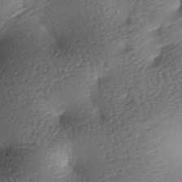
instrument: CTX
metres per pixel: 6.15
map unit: lAa
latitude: -7.9178
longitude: -127.1970
